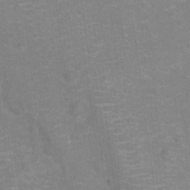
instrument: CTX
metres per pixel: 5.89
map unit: Hto
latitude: 15.1404
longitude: -41.6127
